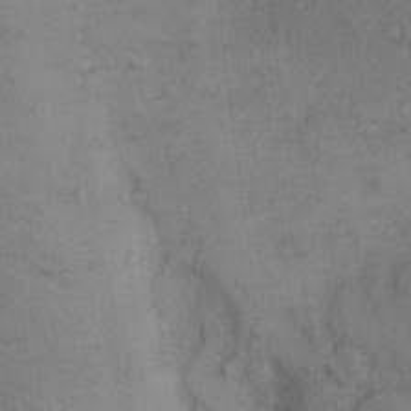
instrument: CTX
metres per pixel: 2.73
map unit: Hto
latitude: 10.6302
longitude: -59.3104
